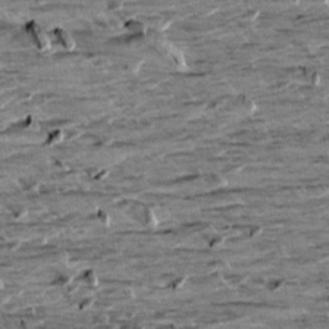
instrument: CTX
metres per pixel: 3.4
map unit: Aa
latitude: 9.8395
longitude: -139.7639
